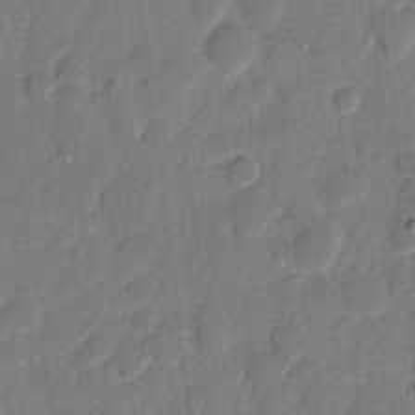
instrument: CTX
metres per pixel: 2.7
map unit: eHh
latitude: 9.1214
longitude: -65.1214
